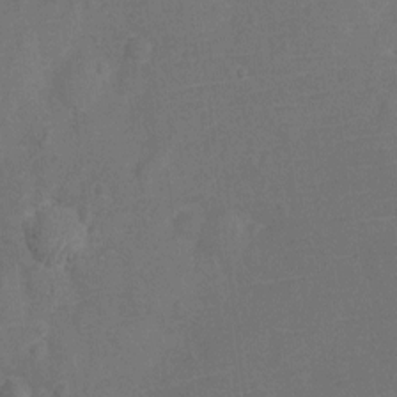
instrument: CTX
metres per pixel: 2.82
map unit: Ht
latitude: -11.9178
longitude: -25.3481
